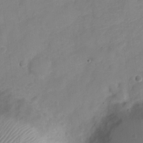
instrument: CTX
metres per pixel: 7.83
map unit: Nve
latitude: -21.8989
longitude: 106.5763
